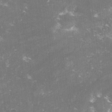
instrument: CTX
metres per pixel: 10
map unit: lHvf
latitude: -13.8045
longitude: -98.8002
